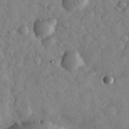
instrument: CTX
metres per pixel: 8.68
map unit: eHh
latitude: 33.7828
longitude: -69.4238
